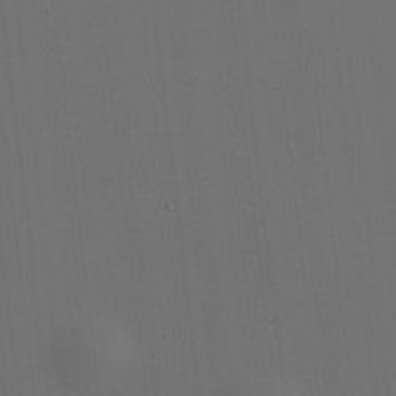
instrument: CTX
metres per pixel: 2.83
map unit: HNhu
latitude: 10.7435
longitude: 10.4818
